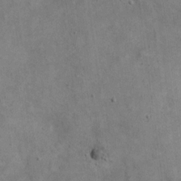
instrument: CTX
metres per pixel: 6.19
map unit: eHh
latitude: 20.4790
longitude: -60.6490
